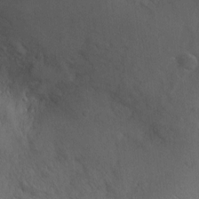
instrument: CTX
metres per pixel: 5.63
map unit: Ht
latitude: -2.6896
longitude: -15.7639
